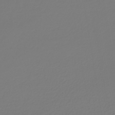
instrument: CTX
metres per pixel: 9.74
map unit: lHb
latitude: -42.5573
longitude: 60.4062
